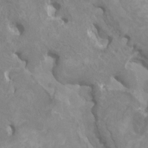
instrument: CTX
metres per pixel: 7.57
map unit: HNhu
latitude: 3.6883
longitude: -2.0822
